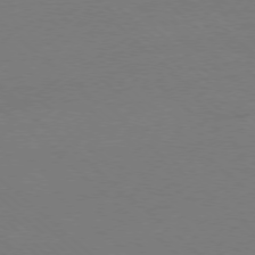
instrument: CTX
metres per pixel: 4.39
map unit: Ap
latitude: -77.7478
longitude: -69.6883
